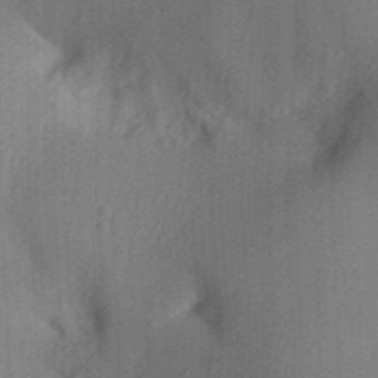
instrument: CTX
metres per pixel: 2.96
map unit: Aa
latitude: 30.0822
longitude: -141.8394
